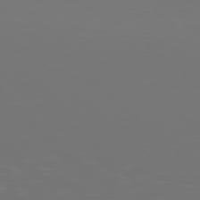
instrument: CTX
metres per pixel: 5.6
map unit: Hpe
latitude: 78.0255
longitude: -171.2159
